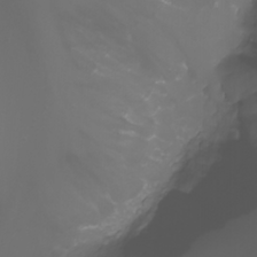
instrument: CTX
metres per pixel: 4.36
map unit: Nhu
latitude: -5.7855
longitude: -88.9136
